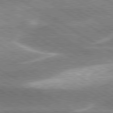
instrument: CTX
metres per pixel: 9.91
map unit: lApd
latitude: 80.2333
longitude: -120.2145
